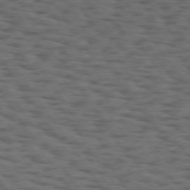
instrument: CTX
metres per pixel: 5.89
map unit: Hpe
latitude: 74.5924
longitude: -132.6302
